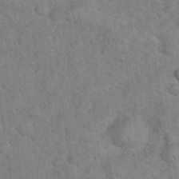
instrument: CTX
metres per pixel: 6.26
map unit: eHh
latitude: 36.4979
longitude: -64.4979
